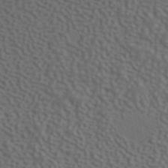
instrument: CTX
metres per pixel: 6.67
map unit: ANa
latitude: 40.8757
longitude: 53.9745
